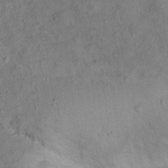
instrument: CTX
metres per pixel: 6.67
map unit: Ht
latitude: 13.6883
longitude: -39.1970
